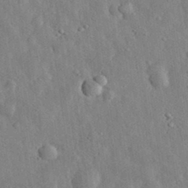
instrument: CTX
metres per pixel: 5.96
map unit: eHh
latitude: 32.8191
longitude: -77.8394
